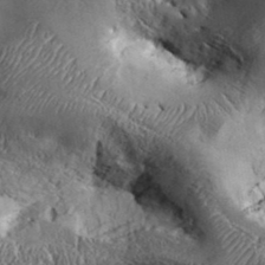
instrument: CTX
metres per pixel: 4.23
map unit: Aa
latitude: 33.6127
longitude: -134.7624
